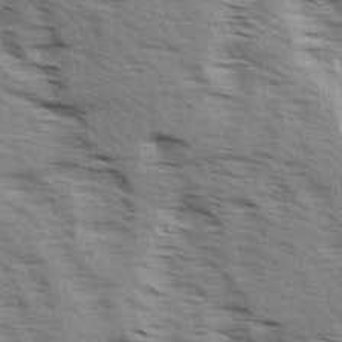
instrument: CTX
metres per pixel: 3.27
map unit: Ave
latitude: 15.1593
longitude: -103.1970
